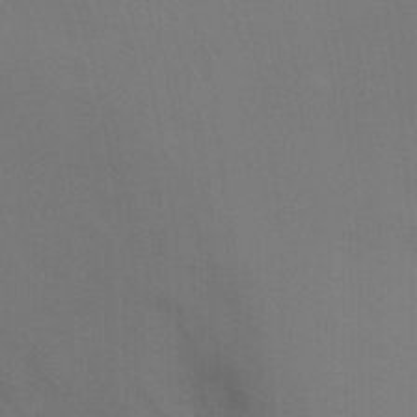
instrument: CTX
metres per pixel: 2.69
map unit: Ht
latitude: -2.5573
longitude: -26.9325
